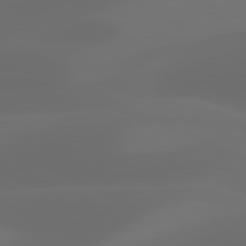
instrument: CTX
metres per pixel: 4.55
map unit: lApd
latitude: 81.0836
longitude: 123.6344
